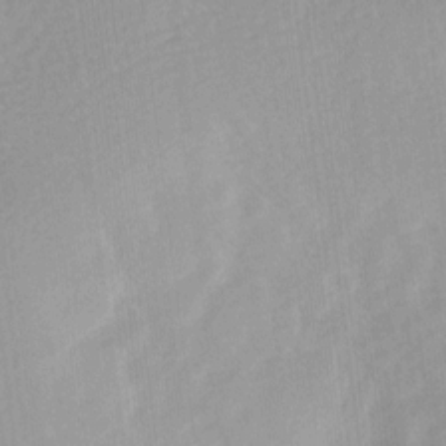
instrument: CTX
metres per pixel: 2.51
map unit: Ave
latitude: 11.3860
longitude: -106.9325
